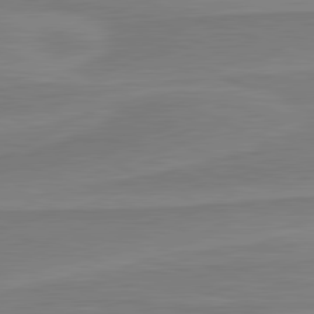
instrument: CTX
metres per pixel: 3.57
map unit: lApd
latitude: 81.3293
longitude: 170.2740
